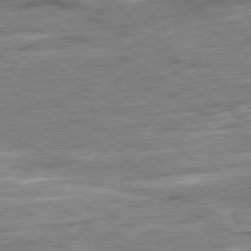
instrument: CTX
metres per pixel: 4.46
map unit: Ap
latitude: -81.0865
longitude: -72.4790
